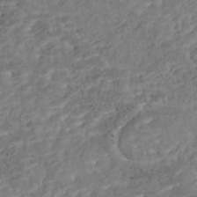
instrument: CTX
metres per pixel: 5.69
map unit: Nhe
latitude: -47.3320
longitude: -173.1403
